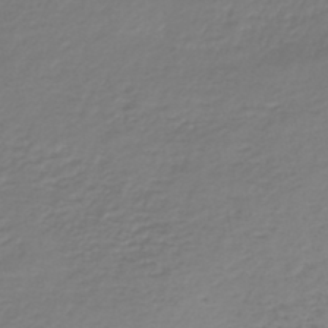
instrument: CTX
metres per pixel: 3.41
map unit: lHb
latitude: -46.6896
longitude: 62.6140
